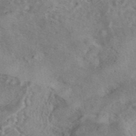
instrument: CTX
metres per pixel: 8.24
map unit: eAb
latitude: 41.1403
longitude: 103.2943
